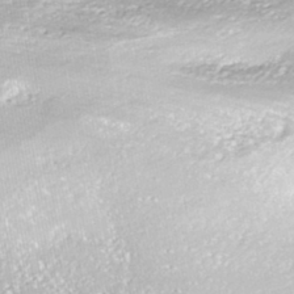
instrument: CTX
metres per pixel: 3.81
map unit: ANa
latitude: -42.7841
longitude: 107.8234
